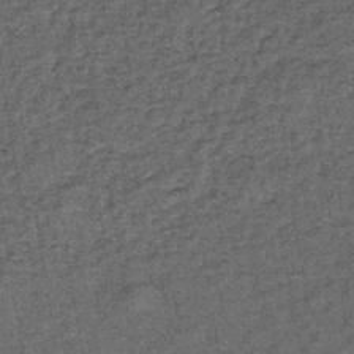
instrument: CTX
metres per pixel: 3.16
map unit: lHb
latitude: -39.2187
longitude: 65.9178
